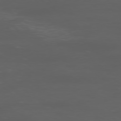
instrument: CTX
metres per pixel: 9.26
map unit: Ap
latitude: -78.1039
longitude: -79.6127
